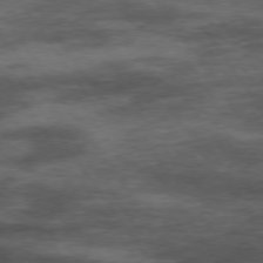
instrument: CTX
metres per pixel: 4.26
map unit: Hpe
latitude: 74.3845
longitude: -142.7435
